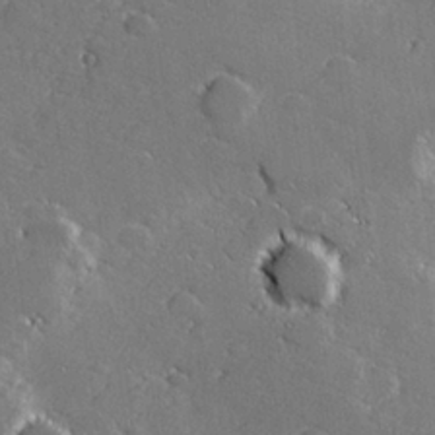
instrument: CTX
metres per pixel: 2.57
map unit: lHvf
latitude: 27.6127
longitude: 141.0108
